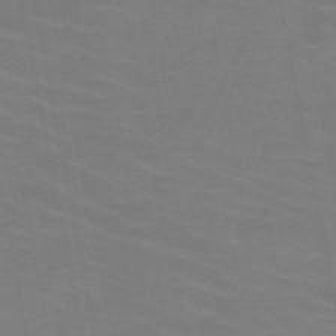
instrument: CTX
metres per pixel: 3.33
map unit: HNb
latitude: -49.6722
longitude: -48.3089
